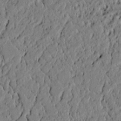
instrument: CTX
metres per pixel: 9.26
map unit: lAvf
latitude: 5.4426
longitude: 167.4076
